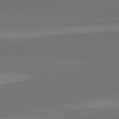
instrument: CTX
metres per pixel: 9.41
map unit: lApd
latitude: 82.2522
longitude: 159.3698
